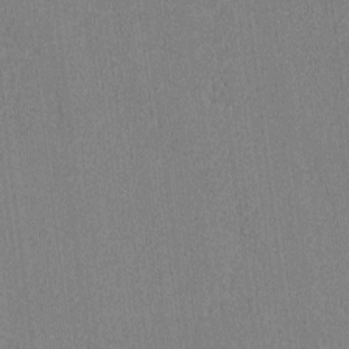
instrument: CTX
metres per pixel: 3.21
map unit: lAvf
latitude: -8.1795
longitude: -113.9339
